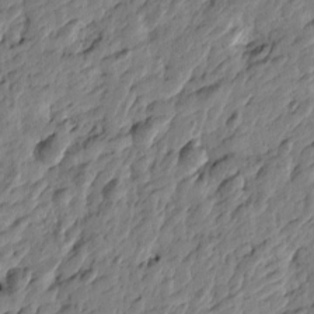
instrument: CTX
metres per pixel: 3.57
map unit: Htu
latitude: -3.6910
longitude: 179.3887
